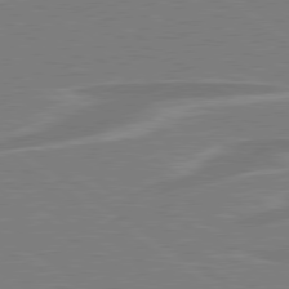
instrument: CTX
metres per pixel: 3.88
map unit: lApd
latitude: 79.1970
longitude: -92.6112
